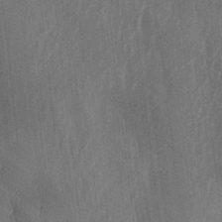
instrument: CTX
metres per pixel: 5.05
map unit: lAa
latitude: -7.0486
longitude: -129.2159
